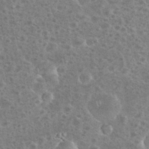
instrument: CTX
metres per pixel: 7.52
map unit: eHh
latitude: 35.1970
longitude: -60.5923
